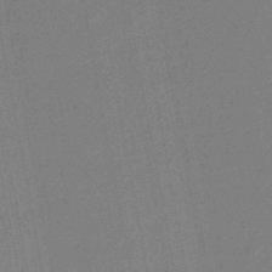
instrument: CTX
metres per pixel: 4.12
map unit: HNhu
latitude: -47.2565
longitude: 98.8786
